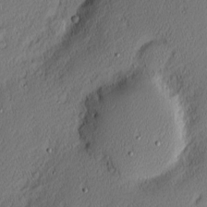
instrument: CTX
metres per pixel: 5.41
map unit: Nhu
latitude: 1.4048
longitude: -77.6505
